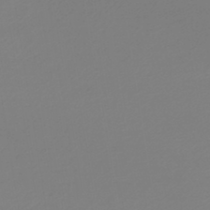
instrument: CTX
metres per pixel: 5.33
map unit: lHb
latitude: -44.7652
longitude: 61.2943
